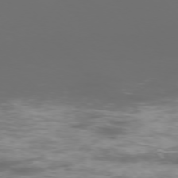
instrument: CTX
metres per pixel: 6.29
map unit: Ap
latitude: -76.2173
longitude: -69.0837
